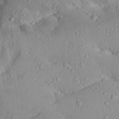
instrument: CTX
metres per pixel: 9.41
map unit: Aa
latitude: 27.5560
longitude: -129.8205
